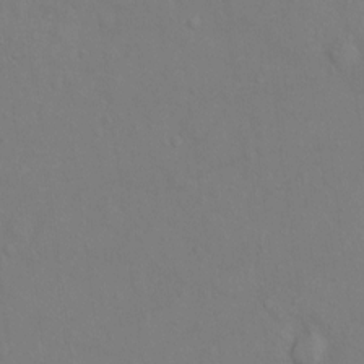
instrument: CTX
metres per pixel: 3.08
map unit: Hto
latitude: -6.5384
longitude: -35.3670
